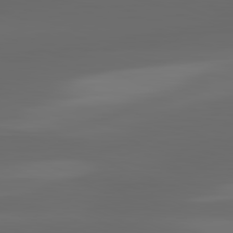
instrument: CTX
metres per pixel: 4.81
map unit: lApd
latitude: 82.7435
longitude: -135.1025
